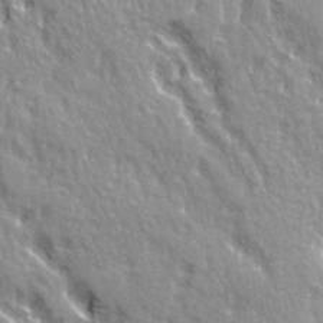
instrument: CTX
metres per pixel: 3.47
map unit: Ave
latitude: 21.3104
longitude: -135.4048
